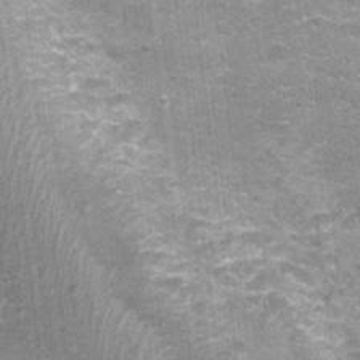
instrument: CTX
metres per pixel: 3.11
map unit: Nhu
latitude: 1.8205
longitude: -17.4993
